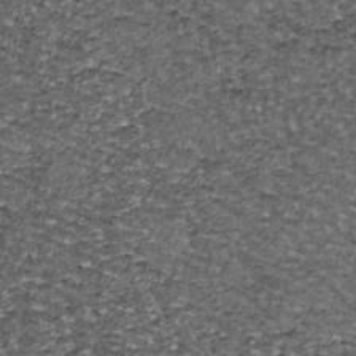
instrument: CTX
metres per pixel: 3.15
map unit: lHb
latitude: -39.8611
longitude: 65.5021
